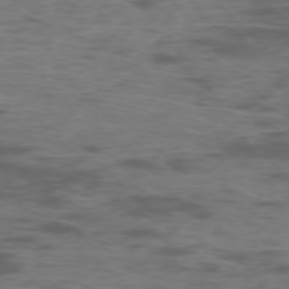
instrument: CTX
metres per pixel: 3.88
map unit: Ap
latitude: -76.2173
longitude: -67.3859
